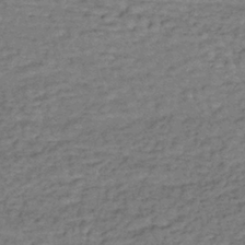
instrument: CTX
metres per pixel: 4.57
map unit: lHb
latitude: -35.7855
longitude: 65.8234
